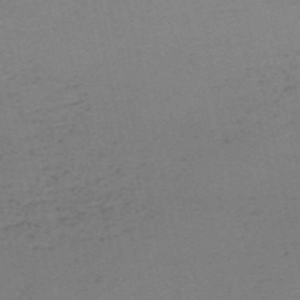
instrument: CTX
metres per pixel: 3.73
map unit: HNb
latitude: -55.3132
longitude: -42.0255
